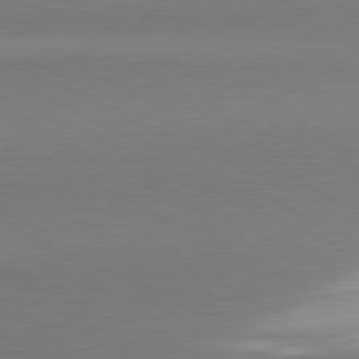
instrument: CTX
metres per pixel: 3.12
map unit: lApd
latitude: 80.9703
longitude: 166.5385
